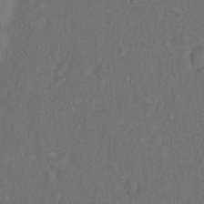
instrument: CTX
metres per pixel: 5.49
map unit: eHh
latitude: 16.3656
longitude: -62.2901
